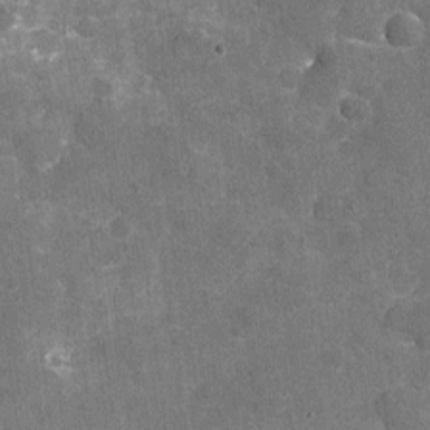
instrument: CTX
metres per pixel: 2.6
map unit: Nhu
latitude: -17.0676
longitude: -56.3278
